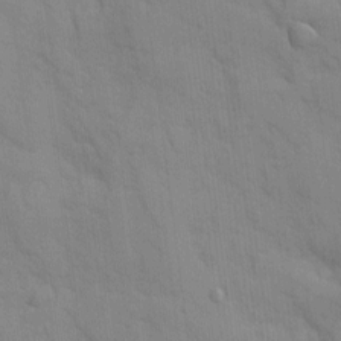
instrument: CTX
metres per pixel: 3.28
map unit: Ave
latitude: 9.4804
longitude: -102.7246
